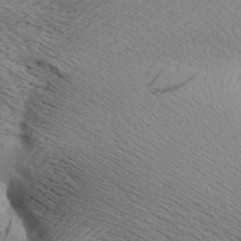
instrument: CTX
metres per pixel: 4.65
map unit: Aa
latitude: 7.8394
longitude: -141.1592
